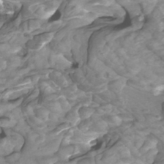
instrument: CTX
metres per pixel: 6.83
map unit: Htu
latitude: -10.0283
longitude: -74.1767
